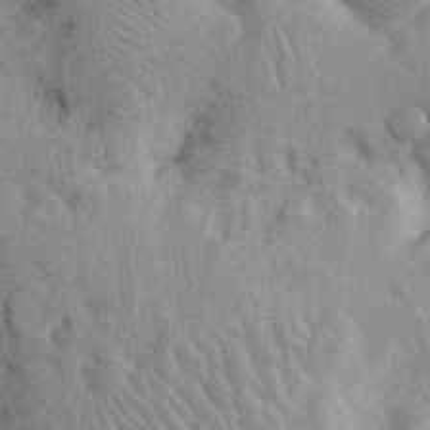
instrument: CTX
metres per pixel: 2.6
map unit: Htu
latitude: -6.6707
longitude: 153.8044
